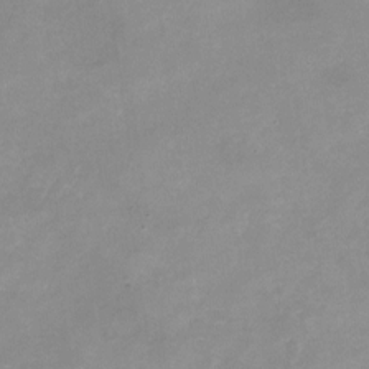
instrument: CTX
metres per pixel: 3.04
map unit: Nhu
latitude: -24.1606
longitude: -69.9906
